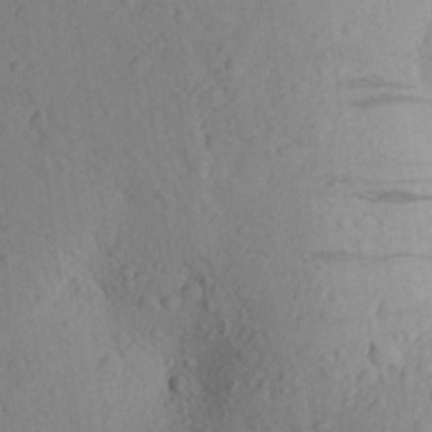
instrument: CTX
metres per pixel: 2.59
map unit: Aa
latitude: 24.3278
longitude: -148.3278
